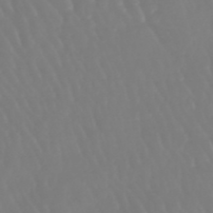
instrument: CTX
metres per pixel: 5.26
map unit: eHb
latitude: -46.4062
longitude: 79.3698
